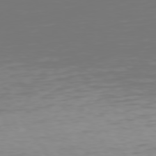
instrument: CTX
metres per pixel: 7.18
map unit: Hpe
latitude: 75.3671
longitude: -124.1388
